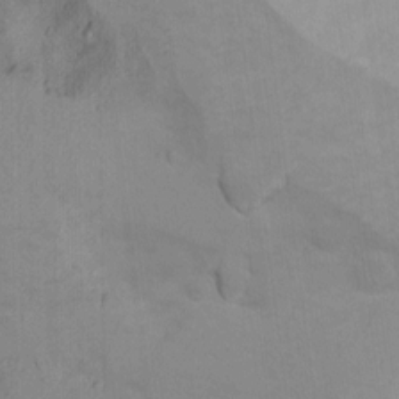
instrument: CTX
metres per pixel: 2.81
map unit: Ht
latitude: 10.2712
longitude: -32.8380
